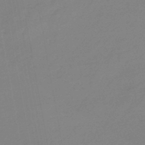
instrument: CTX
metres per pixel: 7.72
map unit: eHb
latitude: -45.3699
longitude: 88.3873
